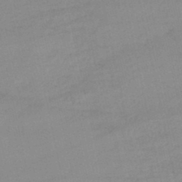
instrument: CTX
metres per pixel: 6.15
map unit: lHb
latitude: -46.4818
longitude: 70.3873
